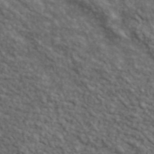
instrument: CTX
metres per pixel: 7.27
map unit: lHvf
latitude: 39.5560
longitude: -88.9136
